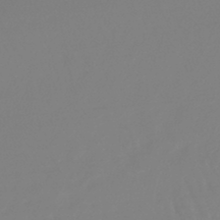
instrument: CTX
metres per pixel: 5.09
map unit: lHb
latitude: -45.6155
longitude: 70.4440
